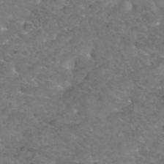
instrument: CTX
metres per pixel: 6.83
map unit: Hto
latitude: 35.1781
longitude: -51.1025
